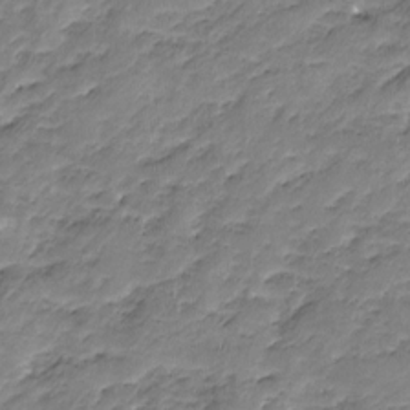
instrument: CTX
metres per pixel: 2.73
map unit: Nhu
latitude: -17.8234
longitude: -57.2914
